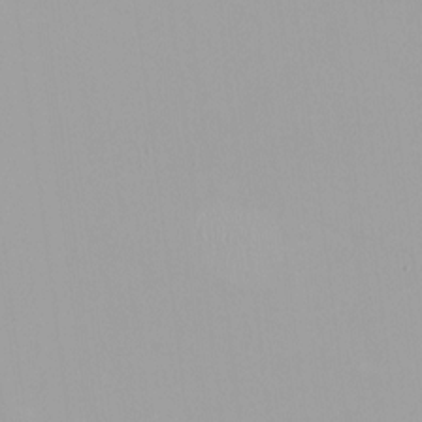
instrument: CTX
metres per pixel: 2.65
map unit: HNhu
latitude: -0.2551
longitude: -5.1970
